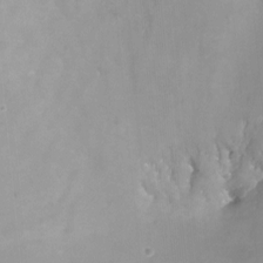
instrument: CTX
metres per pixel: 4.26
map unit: Nhu
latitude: -15.7289
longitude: -51.8961
